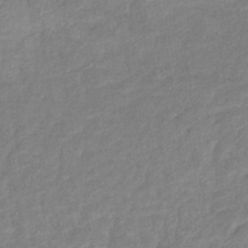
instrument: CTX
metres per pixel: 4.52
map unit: lHb
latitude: -40.5763
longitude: 78.1605
